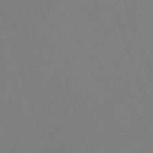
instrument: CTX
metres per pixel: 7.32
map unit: eHh
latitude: -63.7099
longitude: 50.6518
